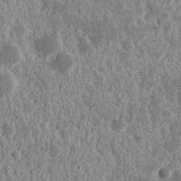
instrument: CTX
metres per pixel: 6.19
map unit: Nhu
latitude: 14.8002
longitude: -72.9136
